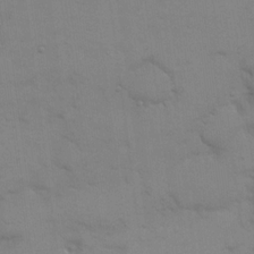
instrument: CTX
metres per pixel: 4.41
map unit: eHh
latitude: 17.5371
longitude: -66.5356
